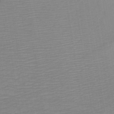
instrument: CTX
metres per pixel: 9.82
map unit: HNb
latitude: -48.8219
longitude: -45.1781
